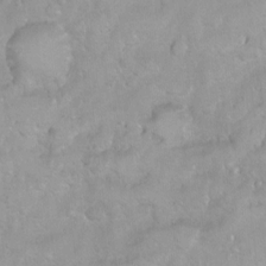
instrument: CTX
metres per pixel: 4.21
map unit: Ht
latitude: 3.7071
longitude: -27.6505
